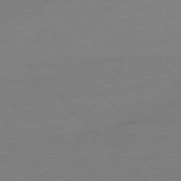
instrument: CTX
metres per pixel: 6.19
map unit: Ap
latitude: -77.5399
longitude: -95.4427
